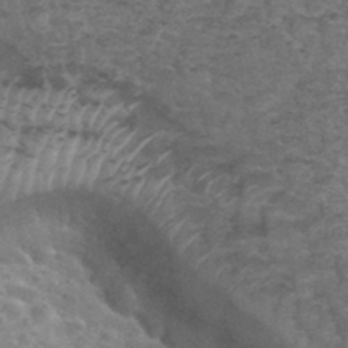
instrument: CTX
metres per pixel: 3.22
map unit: Hto
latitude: 34.6868
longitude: -49.2348
